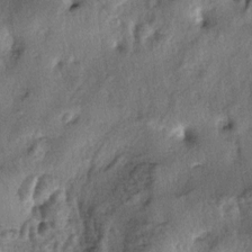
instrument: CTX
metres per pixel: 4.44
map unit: lAa
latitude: -5.4454
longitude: -124.8947
